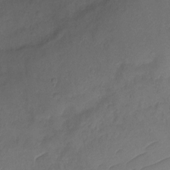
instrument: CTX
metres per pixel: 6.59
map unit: Ht
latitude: 1.8394
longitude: -34.8947
